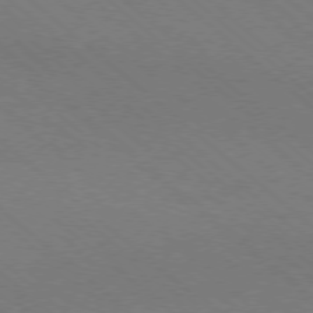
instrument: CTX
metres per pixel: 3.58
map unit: Ap
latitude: -78.3873
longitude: -65.2915
